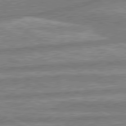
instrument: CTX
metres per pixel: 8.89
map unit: lApd
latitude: 80.4412
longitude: -167.5938
